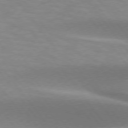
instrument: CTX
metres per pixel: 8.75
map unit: lApd
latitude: 75.0458
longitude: -50.1577
